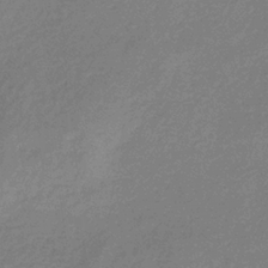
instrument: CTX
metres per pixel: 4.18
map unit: HNb
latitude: -35.1998
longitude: 55.5021
